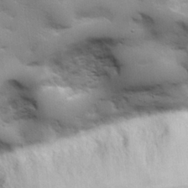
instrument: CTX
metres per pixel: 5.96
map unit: lHvf
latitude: 25.5182
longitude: 143.4643
